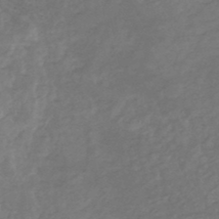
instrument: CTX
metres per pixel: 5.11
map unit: HNhu
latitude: -48.1606
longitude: 28.3684
